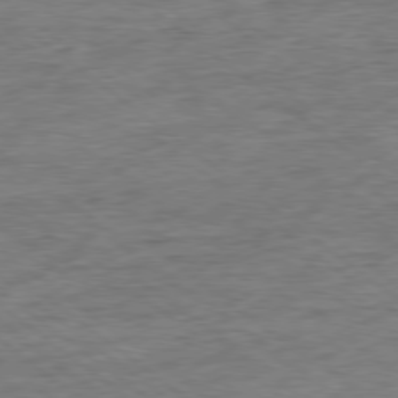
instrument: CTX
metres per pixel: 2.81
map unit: Ap
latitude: -79.1242
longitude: -50.1955
